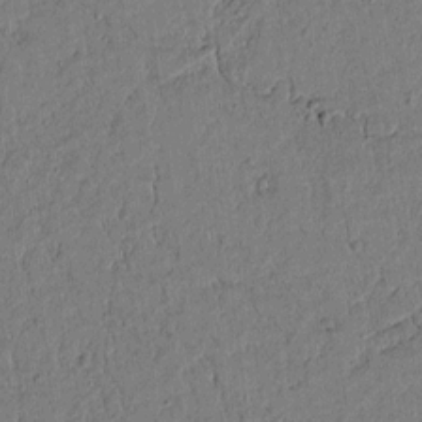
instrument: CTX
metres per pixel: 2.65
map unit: lAvf
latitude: 5.3671
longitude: 169.0108
